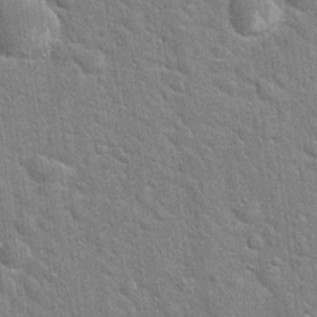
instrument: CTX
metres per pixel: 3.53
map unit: Hto
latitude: 20.3279
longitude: -52.1767
